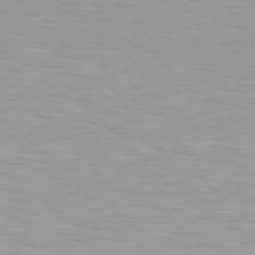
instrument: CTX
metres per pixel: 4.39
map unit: Hpe
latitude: 77.3481
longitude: -140.6490
